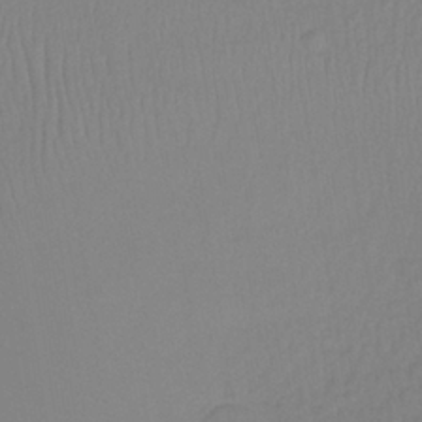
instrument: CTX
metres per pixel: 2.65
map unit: lHb
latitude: -36.4440
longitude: 70.4440
